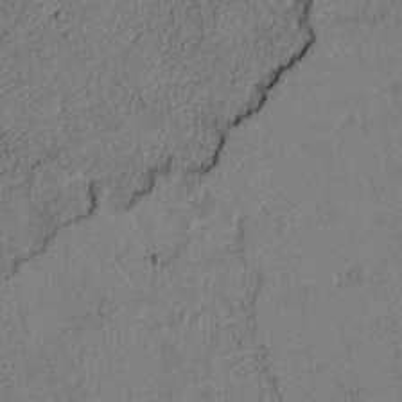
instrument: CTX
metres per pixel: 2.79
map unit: lAvf
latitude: 5.5749
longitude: 168.1983
